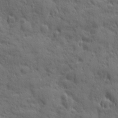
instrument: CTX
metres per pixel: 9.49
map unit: Ave
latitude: 19.8961
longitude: -133.2159
